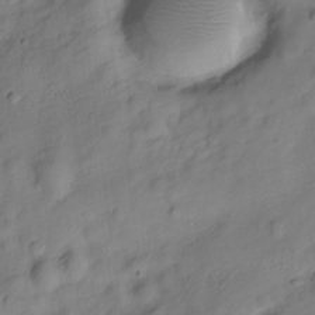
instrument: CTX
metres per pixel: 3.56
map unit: Hve
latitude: -29.0487
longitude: 93.4643
